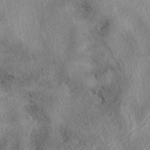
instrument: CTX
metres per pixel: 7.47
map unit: eAb
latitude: 39.4615
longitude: 112.8975
